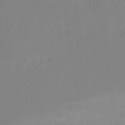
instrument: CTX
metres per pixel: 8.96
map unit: lHb
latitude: -44.4440
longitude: 54.2929
